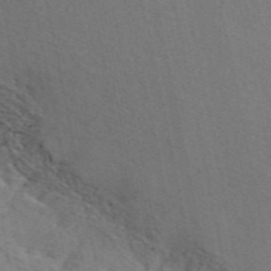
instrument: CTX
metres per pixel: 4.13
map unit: ANa
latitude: 49.6883
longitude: -72.5546
